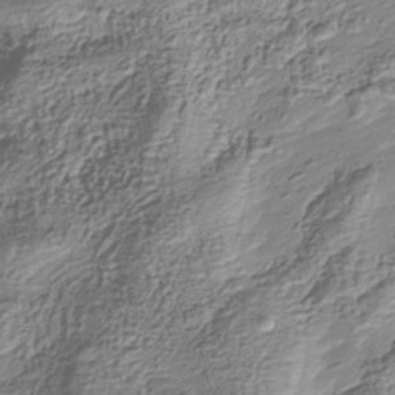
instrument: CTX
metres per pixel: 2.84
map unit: Nhu
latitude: -38.4062
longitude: -81.7261
